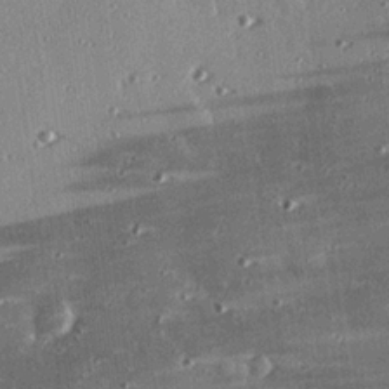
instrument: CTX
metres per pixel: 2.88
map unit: eHh
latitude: 23.6127
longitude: -89.8395
